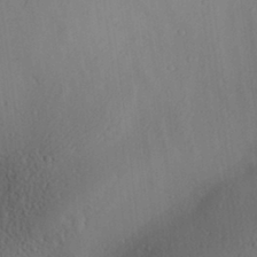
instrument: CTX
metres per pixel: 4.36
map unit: Aa
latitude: 30.2334
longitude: -140.6112
